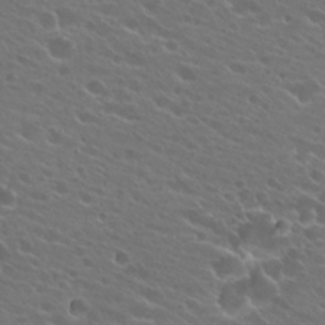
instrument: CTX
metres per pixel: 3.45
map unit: Hto
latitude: 24.4790
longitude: -38.0444
